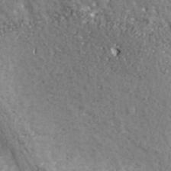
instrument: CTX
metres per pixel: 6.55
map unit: lHvf
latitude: 36.2901
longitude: -90.4601
